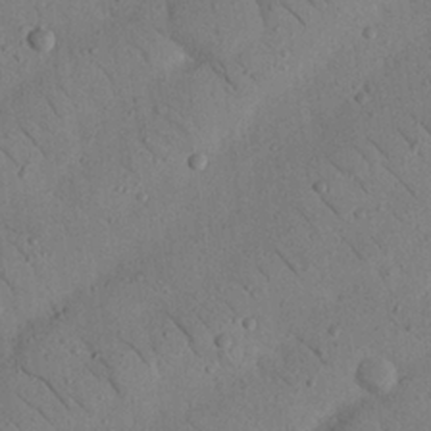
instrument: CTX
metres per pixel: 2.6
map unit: Nhu
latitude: 22.9136
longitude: -74.5357
